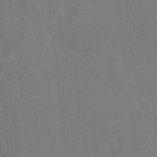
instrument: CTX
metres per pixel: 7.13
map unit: Hto
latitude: 14.3279
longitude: -36.2145
